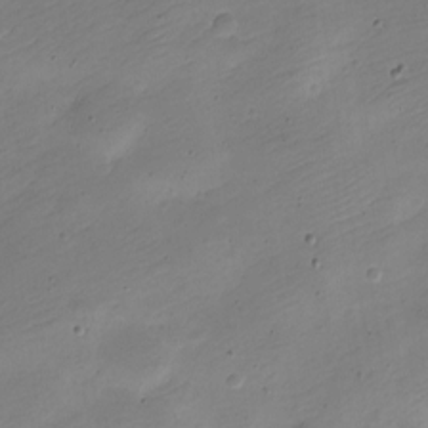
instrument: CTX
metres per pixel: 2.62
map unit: Nve
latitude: -22.8408
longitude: 105.7477
